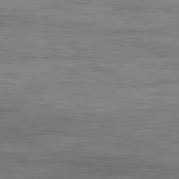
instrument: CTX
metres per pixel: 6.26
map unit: Ap
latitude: -82.2172
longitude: -78.7813
